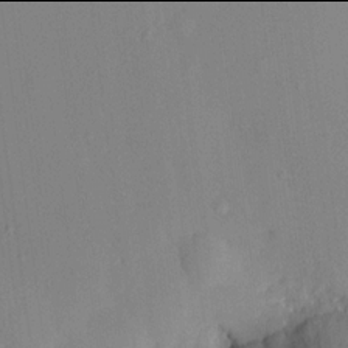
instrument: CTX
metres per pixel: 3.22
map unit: HNhu
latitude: 13.9906
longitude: 13.7100
